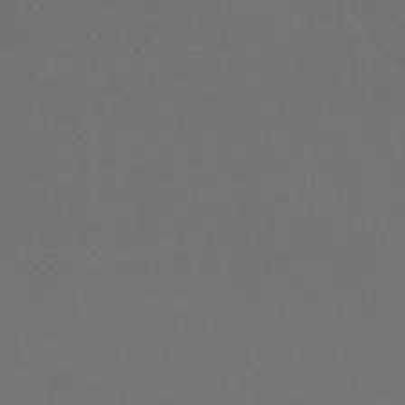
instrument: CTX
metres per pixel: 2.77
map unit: HNhu
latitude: -46.3495
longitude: 93.0675
